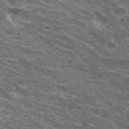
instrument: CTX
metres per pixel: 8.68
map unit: Hto
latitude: 33.5371
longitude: -43.5371
